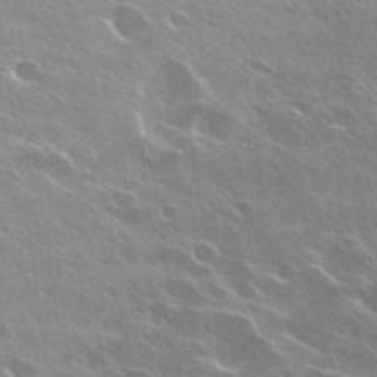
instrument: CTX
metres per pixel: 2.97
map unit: Hto
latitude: 27.3104
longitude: -41.0269
